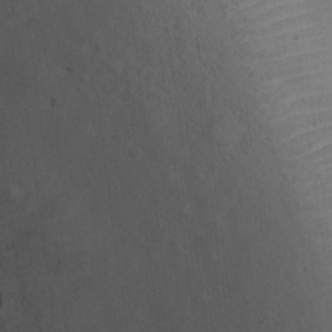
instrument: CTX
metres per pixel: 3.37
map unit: Ht
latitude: 12.8947
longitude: -41.3481
